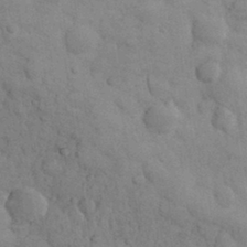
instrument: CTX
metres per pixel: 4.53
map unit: eHh
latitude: 31.7261
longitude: -68.6869
